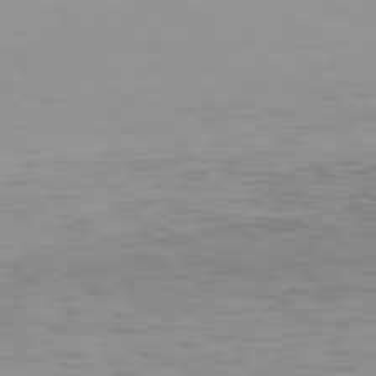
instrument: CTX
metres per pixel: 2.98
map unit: Hpe
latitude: 74.4790
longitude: -124.6112
